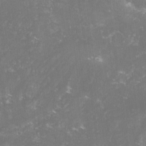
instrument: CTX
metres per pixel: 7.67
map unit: lHvf
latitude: -13.7478
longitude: -98.8191
